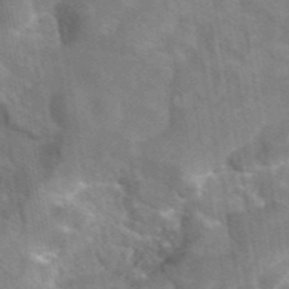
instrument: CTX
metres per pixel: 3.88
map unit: eAb
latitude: 45.0836
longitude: 109.1620
